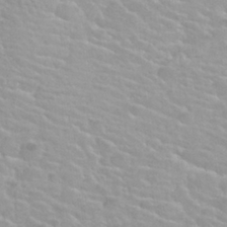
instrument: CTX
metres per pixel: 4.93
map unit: Nhu
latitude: 27.7828
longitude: -53.4238
